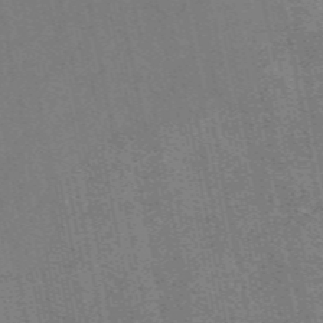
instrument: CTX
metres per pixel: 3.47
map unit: eAb
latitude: 48.1767
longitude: 105.8422
